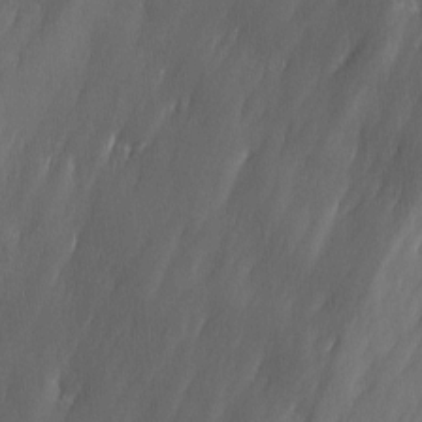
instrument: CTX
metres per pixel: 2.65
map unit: Ave
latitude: 9.9906
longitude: -105.6505
